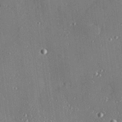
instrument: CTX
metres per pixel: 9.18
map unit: Hve
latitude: 27.1781
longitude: -90.3089
